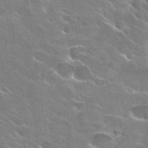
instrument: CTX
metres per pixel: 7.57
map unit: Hto
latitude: 29.5938
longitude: -43.4993
